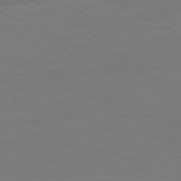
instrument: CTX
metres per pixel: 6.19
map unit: Ap
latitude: -81.3510
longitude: -85.8206
